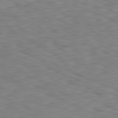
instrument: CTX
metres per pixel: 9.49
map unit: Ap
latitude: -82.0661
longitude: -71.5182
